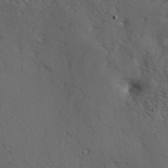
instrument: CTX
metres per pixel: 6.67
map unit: lAa
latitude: -7.2187
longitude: -124.1956
